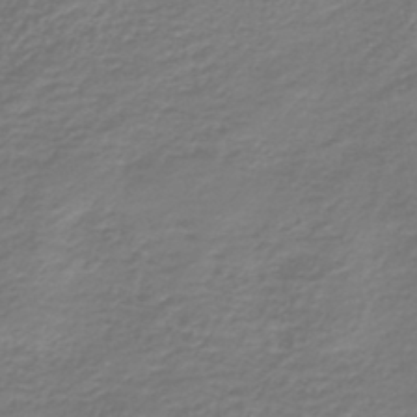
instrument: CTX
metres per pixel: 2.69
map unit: HNb
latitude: -42.6518
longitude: 49.9556
